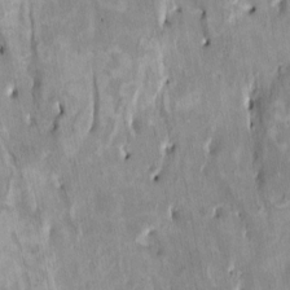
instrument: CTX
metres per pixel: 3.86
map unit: HNhu
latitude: 3.1781
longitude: -4.6113
